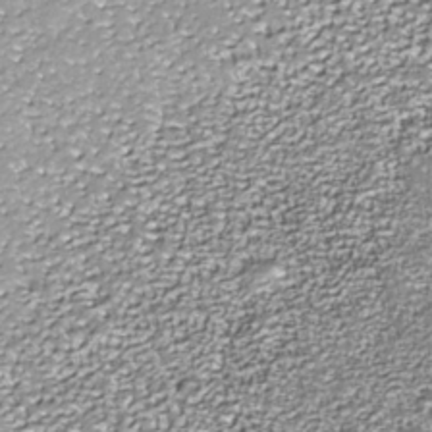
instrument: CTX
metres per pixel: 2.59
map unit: Nhe
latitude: -36.2928
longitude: -87.4048
